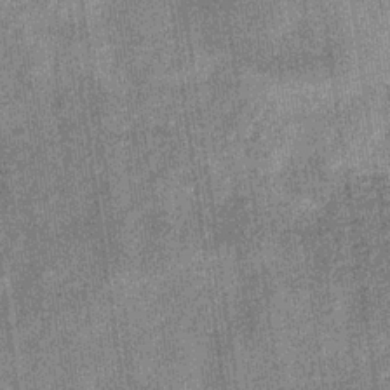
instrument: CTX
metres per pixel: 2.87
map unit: eHb
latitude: -30.1039
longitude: 70.7274
